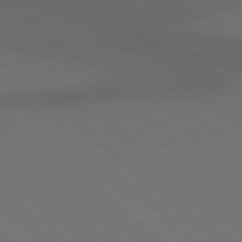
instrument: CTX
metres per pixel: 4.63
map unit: lApd
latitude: 77.8205
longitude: -55.8772
